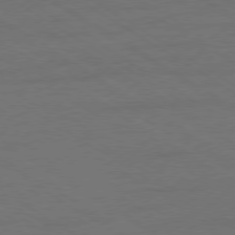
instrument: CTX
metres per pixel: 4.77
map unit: Ap
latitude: -79.8044
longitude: -52.4790
